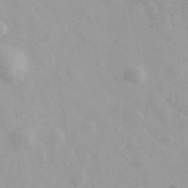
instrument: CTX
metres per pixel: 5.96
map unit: Ave
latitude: 39.8394
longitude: -106.4979
